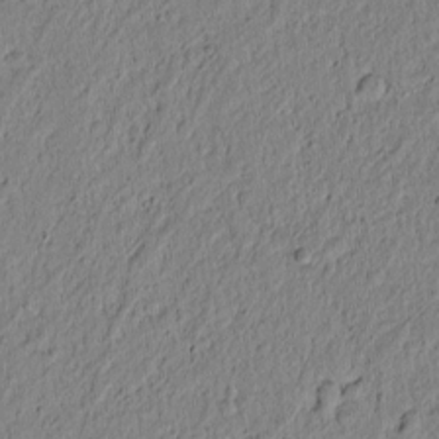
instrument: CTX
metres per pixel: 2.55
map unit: lAvf
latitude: 5.7261
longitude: 164.3684
